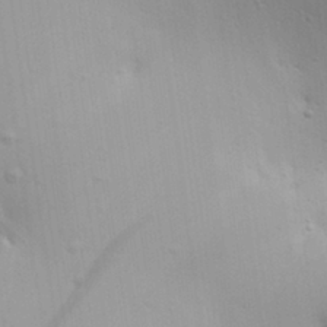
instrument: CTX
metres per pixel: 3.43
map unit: Aa
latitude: 24.7813
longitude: -136.4790
